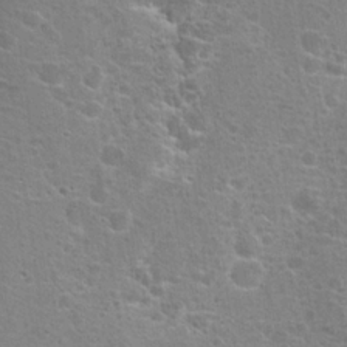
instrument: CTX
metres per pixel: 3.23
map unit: Hto
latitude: 19.4993
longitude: -41.5560
